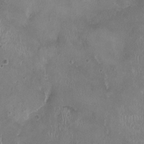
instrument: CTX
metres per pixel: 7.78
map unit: HNhu
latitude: -3.5588
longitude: -2.9513
